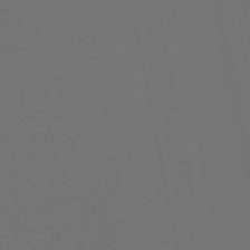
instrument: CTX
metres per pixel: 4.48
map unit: eHb
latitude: -50.5574
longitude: 71.4643
